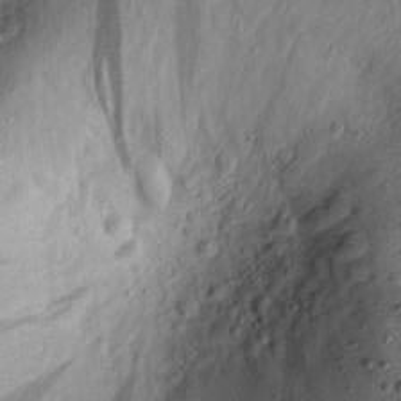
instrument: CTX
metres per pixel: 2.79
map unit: lAvf
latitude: 7.9528
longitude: 169.6721
